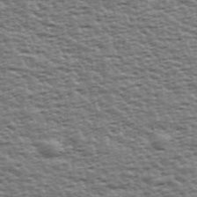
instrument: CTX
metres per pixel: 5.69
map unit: Ave
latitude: 42.9136
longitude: -113.1592
